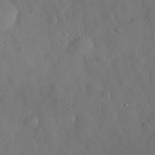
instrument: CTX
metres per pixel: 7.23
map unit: eHh
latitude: 30.0633
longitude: -73.8584
